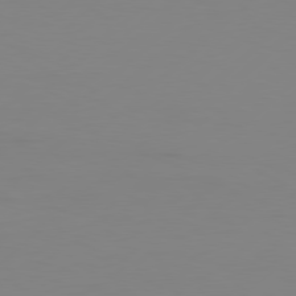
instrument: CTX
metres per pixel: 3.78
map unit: Hpe
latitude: 78.1956
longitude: -126.8002
